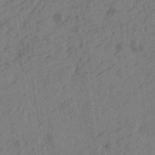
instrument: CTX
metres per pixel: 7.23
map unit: Htu
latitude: -4.8219
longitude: -177.5182
